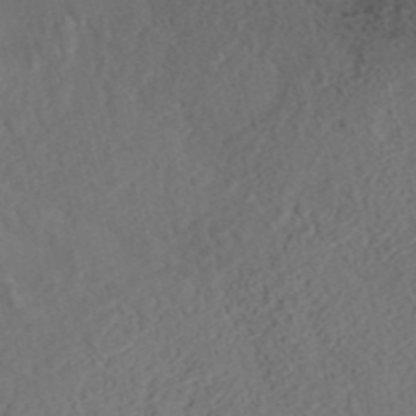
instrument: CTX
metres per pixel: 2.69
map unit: ANa
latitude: 35.7827
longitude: 13.6344
